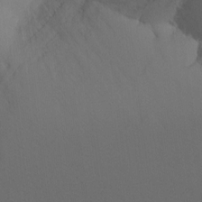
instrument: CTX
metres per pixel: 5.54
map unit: Ht
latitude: -16.3307
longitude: -47.3293
